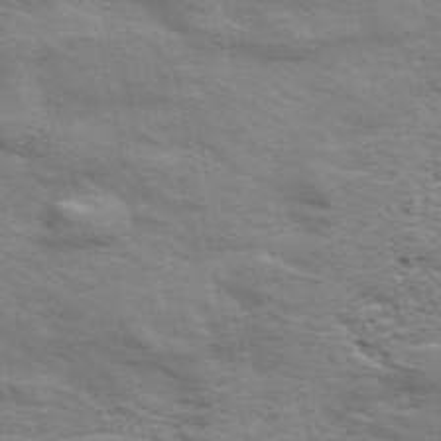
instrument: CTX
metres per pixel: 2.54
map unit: ANa
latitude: 49.4993
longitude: -75.2537
